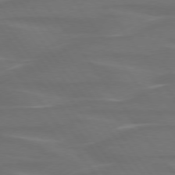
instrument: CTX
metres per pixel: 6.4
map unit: lApd
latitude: 75.0081
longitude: -79.3860
